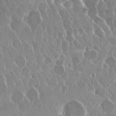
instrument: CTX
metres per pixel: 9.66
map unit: Nhu
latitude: 24.7813
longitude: -60.9702
